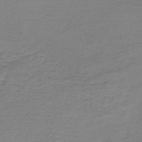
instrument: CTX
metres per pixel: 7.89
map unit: lHb
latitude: -42.4817
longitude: 71.2376
